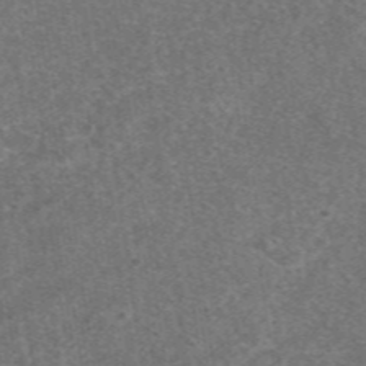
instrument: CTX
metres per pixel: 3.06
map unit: eAb
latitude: 48.1011
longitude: 115.3698
